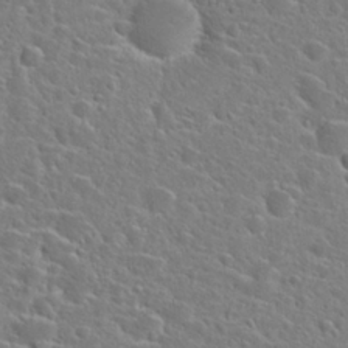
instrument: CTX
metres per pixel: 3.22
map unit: Hto
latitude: 24.8569
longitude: -46.6491
